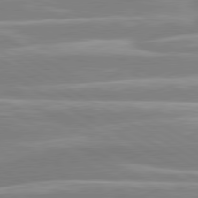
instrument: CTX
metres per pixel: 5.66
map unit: lApd
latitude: 80.5357
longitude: -128.3278
